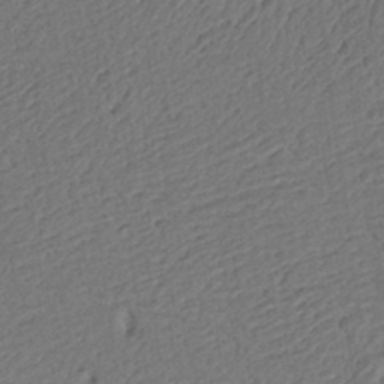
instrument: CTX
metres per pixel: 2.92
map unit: Ht
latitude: 13.1781
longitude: -74.7624
